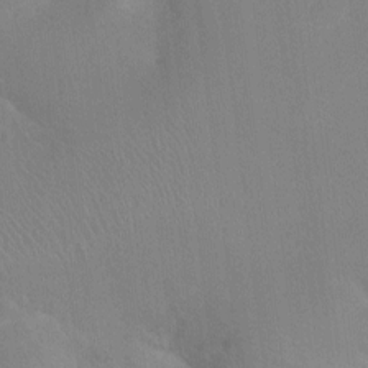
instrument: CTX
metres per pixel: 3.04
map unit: Ht
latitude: -3.5210
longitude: -17.5938
